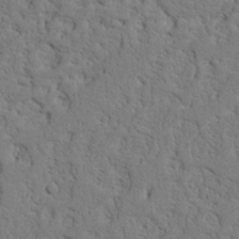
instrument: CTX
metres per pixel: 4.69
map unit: Nhu
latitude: 21.6127
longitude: -76.8191
